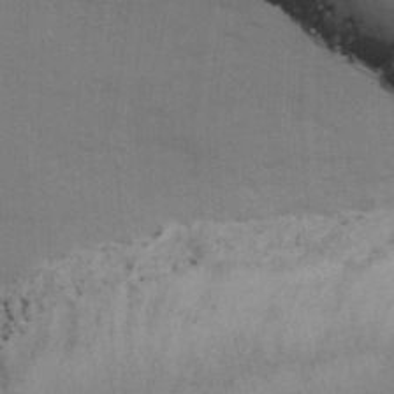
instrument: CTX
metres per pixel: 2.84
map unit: Ave
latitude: 13.8206
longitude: -102.7057
